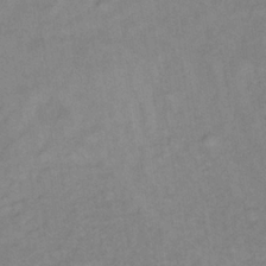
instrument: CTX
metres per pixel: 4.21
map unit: lHb
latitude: -33.6344
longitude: 64.9920
